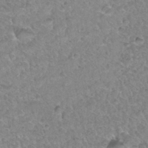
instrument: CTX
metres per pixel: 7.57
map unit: Hto
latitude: 35.1403
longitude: -48.0444
